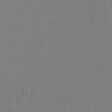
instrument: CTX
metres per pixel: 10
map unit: eHh
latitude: 17.0836
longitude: -67.0458
